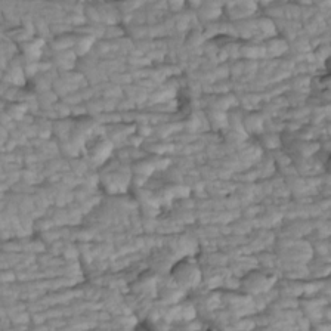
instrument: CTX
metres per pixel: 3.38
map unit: Htu
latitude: -5.8233
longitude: 154.5007
